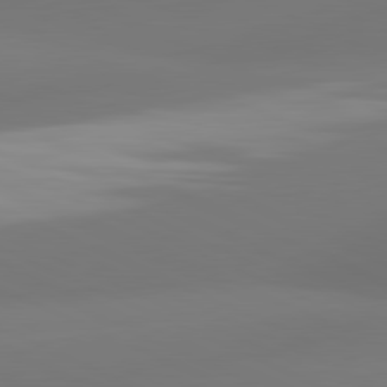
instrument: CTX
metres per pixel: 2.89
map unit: lApd
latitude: 81.4048
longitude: -165.7261
